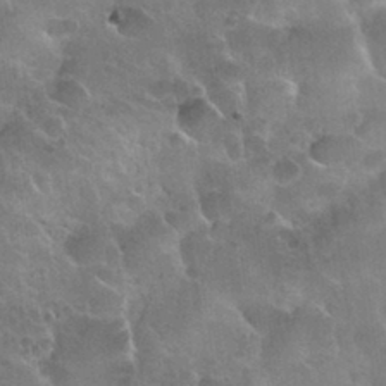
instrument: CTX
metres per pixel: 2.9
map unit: Nhu
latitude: 31.4994
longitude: -54.3278
